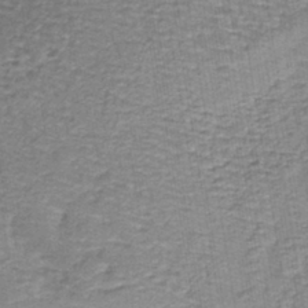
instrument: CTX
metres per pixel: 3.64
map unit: lHb
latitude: -40.0472
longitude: 61.9178
